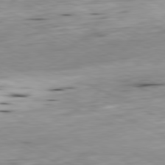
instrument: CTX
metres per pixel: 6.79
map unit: Ap
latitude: -81.1998
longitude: -69.6127
